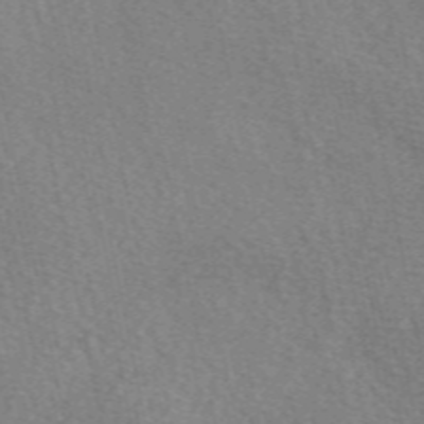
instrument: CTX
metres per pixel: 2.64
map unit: eAb
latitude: 50.9513
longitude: 109.3699
